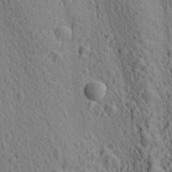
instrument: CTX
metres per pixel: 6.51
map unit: lAa
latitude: 21.7639
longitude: -138.8191
